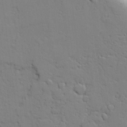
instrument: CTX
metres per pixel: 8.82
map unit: Aa
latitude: 19.6127
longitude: -126.4790
